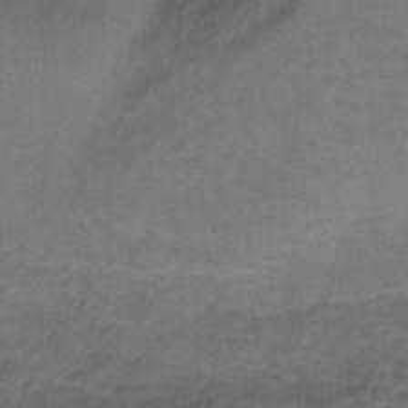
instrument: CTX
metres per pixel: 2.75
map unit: Ht
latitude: 1.3103
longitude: -33.4049
